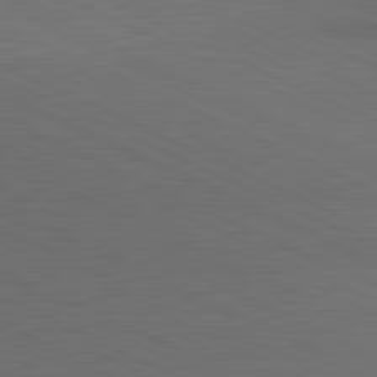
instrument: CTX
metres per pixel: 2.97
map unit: lApd
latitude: 81.3859
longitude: 148.4251
